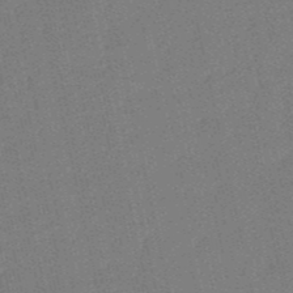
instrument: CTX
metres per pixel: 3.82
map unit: lHb
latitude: -51.1053
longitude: 79.9745
